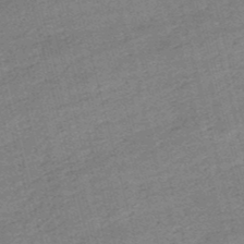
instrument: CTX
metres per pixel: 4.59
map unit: lHb
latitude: -48.3873
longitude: 76.7085
